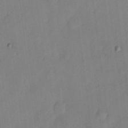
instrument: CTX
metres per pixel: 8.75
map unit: eHh
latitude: 3.9906
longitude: -73.7072
